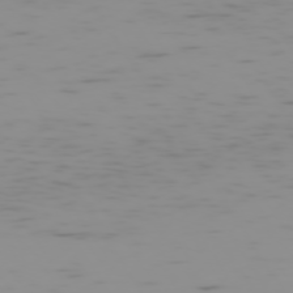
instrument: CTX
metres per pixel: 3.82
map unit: Hpe
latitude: -74.1795
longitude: 7.0486
